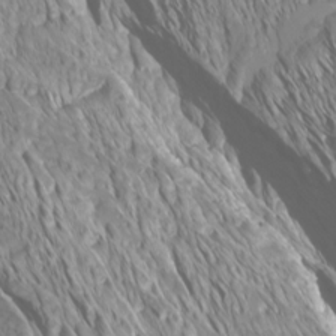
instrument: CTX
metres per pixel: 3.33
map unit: Htu
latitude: -4.3684
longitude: -72.8191
